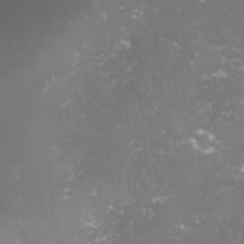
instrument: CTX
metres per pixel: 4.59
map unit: lHvf
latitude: -13.8234
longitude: -98.5923
